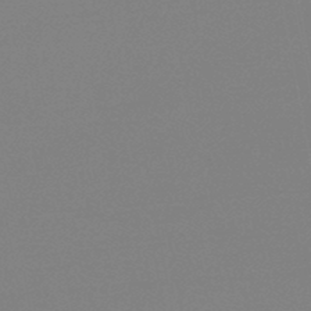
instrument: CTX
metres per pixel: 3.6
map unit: lHb
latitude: -46.1983
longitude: 69.1998
